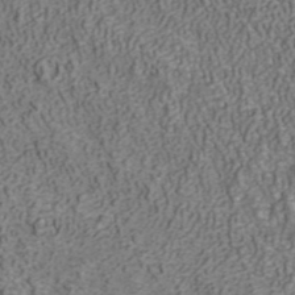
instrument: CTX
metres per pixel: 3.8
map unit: ANa
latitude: 40.7057
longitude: 20.8219
